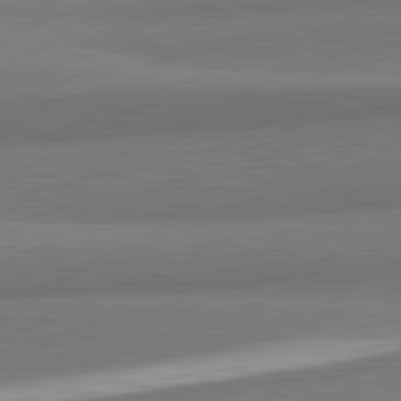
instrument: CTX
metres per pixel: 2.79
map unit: lApd
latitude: 82.4034
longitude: 160.4818
